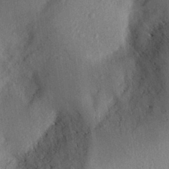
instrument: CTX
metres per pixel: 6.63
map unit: Aa
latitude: 28.7246
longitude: -145.4615
